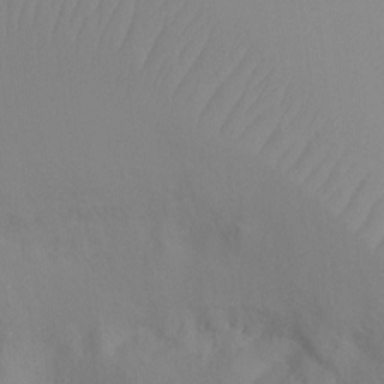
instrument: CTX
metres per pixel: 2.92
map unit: Ht
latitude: -0.4818
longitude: -35.0269
